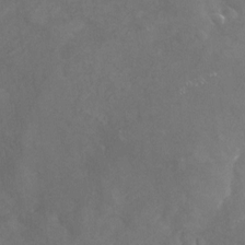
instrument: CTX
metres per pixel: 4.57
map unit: Nhu
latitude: -24.8975
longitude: -57.2536
